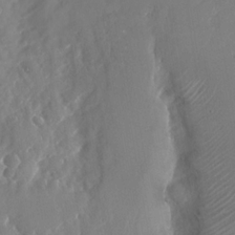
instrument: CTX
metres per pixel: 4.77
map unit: Nhu
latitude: -23.0487
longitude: -73.2537
